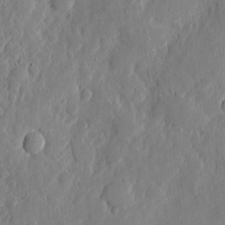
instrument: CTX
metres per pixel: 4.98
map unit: eHh
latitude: 6.9136
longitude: -72.6680
